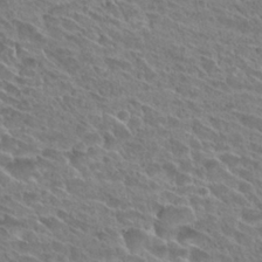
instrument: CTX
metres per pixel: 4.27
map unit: Hto
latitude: 28.5923
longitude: -39.2537
